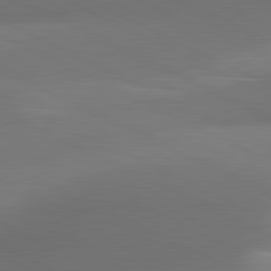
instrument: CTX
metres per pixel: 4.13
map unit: lApd
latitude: 81.1403
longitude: 131.9556
